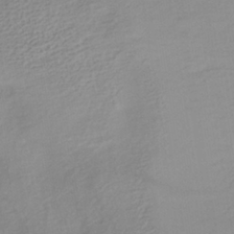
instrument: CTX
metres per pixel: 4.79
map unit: lHb
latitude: -36.5573
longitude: 70.5574
